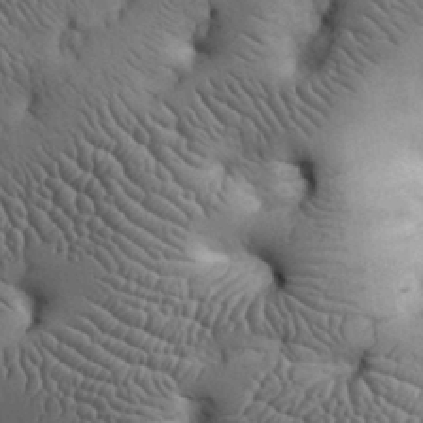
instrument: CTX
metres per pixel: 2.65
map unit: eHh
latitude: 32.1956
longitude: -68.1956
